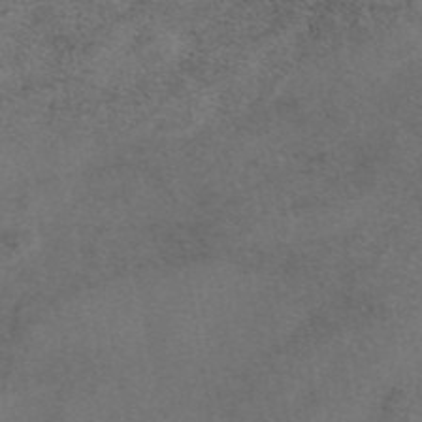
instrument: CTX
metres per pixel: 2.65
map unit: eAb
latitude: 46.9136
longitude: 108.1039
